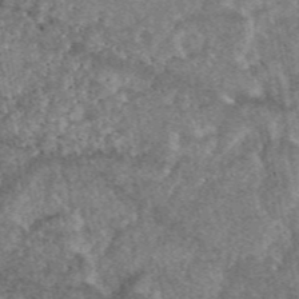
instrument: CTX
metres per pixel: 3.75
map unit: eAb
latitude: 47.6694
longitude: 118.5196
